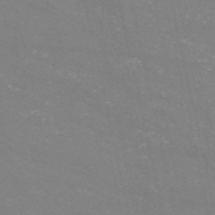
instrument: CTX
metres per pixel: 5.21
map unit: HNb
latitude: -54.8408
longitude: -37.6505
